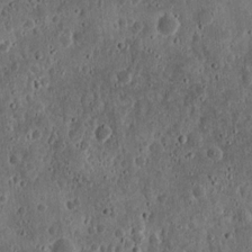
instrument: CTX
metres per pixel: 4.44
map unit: eHh
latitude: 11.5749
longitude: -73.8017
